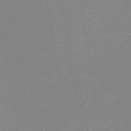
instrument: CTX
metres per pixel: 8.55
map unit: HNb
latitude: -44.7274
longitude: -40.0633
